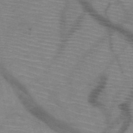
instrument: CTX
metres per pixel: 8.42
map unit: HNb
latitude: -47.8800
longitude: -45.0647
